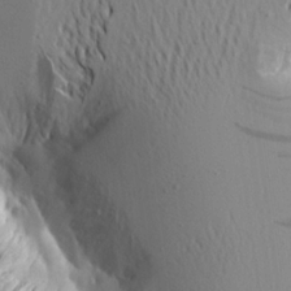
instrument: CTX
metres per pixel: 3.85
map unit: Aa
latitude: 20.7058
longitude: -143.8206
